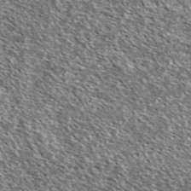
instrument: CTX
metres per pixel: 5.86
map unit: Ave
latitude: 37.4805
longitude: -110.1956
